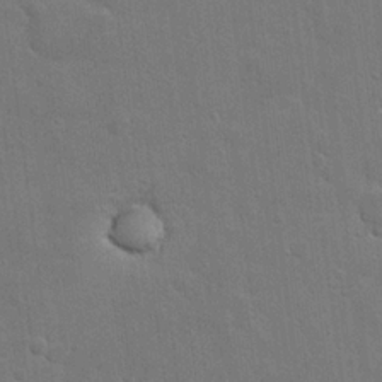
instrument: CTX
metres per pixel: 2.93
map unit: eHh
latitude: 21.8961
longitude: -62.4979
